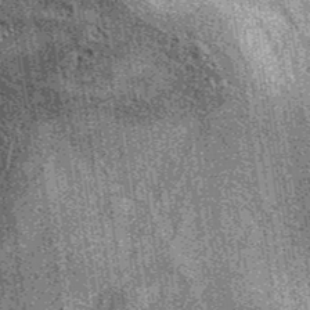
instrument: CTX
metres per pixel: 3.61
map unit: eAb
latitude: 38.2900
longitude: 107.7100
